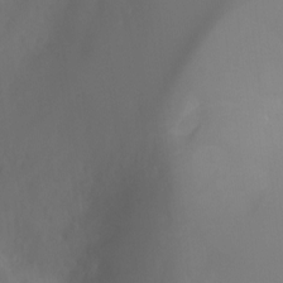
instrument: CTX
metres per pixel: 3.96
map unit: Nhu
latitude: -12.9353
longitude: -72.2712
